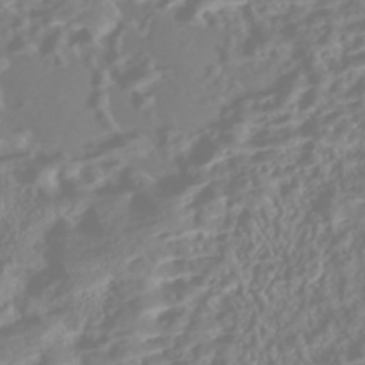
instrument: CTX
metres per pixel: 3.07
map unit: Nhe
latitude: -46.6707
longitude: 152.1605
